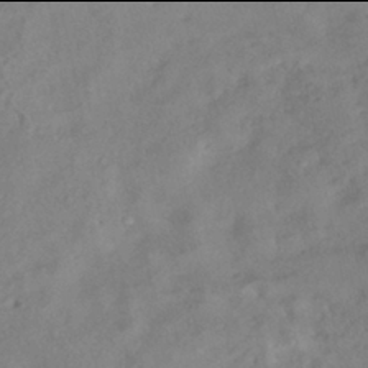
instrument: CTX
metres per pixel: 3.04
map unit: eHh
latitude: -42.0094
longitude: 122.2740
